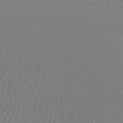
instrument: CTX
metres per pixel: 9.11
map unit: lHb
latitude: -46.7274
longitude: 66.7274
